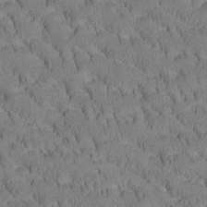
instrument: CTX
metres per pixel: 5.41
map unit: Htu
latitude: -3.8233
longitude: 172.6896
